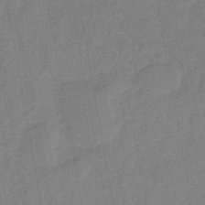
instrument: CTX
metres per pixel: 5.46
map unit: eHb
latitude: -44.4629
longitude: 86.1795
